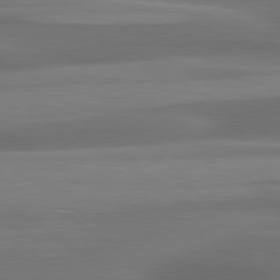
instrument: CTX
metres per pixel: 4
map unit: lApd
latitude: 79.6505
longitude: -87.1592
